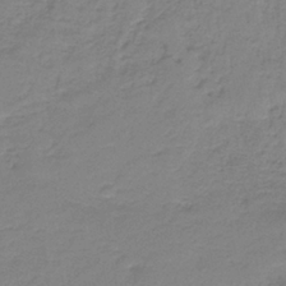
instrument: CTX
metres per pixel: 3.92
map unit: eAb
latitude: -35.7478
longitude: 52.5195
